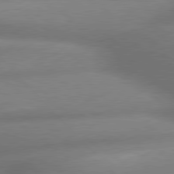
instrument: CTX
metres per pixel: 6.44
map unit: lApd
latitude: 79.9528
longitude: -167.2726
